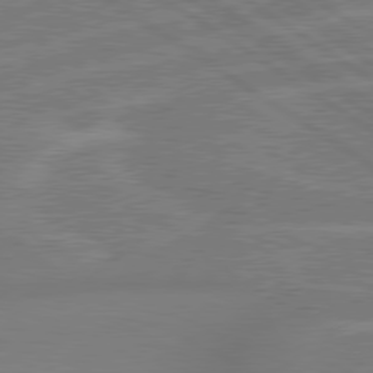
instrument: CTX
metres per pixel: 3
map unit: Hpe
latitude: 79.0837
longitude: -131.1026
